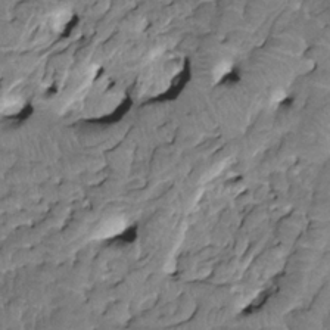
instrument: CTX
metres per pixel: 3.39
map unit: HNhu
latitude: 3.4237
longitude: 8.6329
